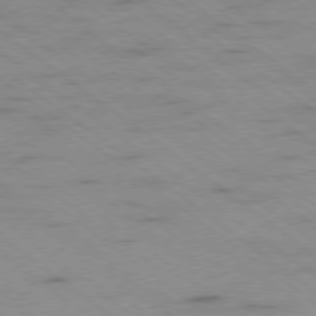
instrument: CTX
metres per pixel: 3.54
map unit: Ap
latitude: -79.0486
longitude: -99.8961
